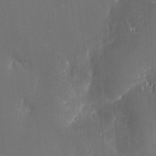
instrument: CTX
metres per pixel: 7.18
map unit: eHh
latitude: 5.8583
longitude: -69.0837
